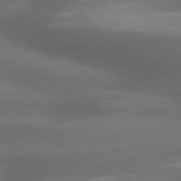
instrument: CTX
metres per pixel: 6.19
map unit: lApd
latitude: 79.5749
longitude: -118.8569
